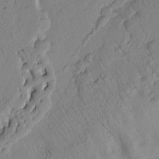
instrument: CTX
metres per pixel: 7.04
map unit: Htu
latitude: 2.2144
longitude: 176.6519
